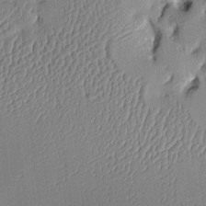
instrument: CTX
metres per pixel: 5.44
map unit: Aa
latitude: 10.1389
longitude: -129.0458
